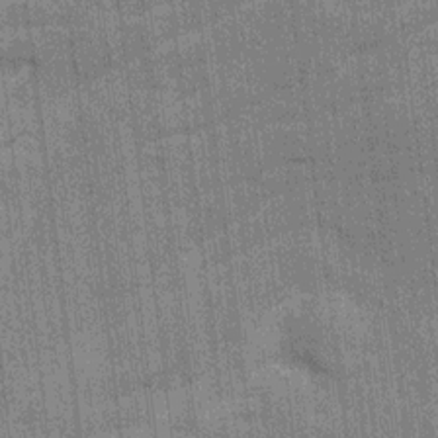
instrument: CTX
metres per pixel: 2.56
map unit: Ave
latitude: 15.9151
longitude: -138.4412
